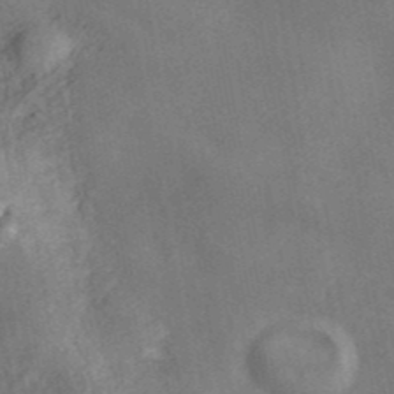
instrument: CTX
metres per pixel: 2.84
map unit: ANa
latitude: 41.7260
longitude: 17.0298
